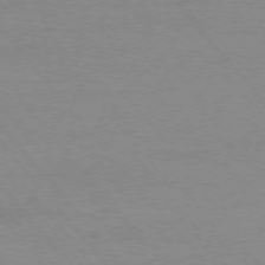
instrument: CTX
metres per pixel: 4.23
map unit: Ap
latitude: -76.1039
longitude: -81.7261
